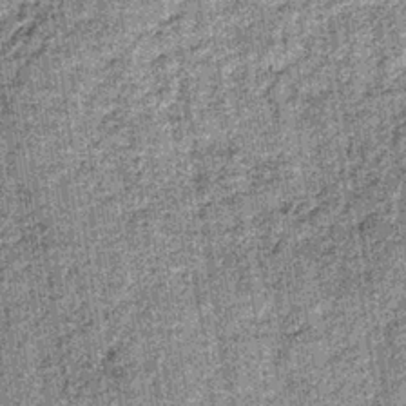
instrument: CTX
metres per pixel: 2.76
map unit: lHb
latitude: -36.6329
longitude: 64.5196
